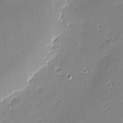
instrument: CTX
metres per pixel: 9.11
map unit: eHh
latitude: -2.5951
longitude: -81.7827
